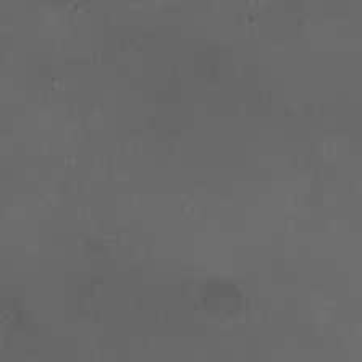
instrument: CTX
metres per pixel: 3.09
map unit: HNhu
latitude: 5.9339
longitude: 9.8422
